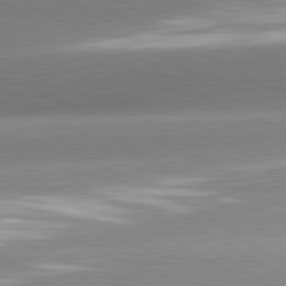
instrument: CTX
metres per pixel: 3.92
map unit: lApd
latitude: 81.4426
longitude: -157.9717
